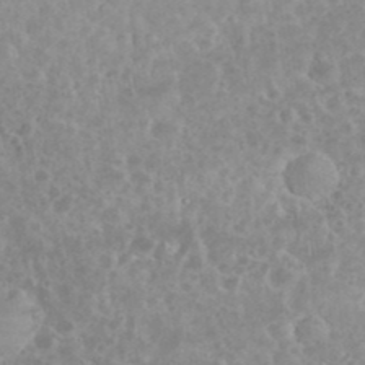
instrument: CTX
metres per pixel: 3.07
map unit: eHh
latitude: 35.1403
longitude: -62.3656
